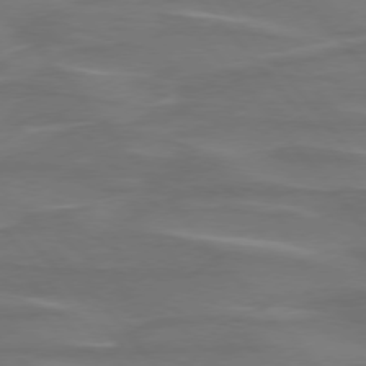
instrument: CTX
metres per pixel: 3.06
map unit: lApd
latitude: 75.7639
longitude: -80.3278
